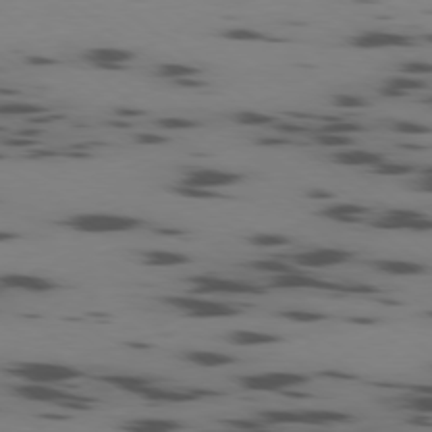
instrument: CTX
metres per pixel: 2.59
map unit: Ap
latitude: -79.0486
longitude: -62.7813
